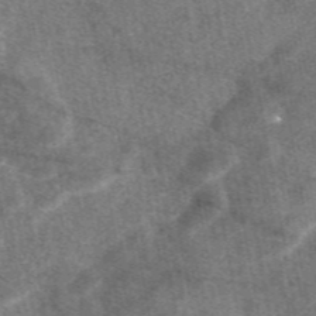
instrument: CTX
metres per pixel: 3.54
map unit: eAb
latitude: 47.3482
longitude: 121.0297
